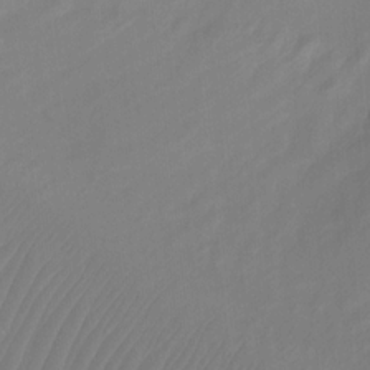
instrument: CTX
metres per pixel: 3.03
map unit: Htu
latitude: -12.4818
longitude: -48.4790
